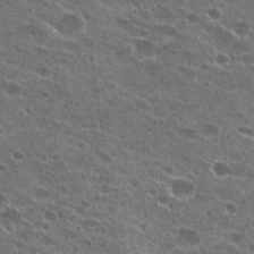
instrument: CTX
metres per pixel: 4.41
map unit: Hto
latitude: 23.9906
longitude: -42.0444
